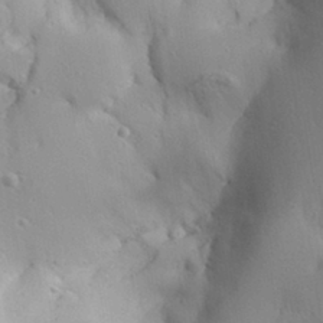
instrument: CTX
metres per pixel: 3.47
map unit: Aa
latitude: 30.0444
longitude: -131.8017
